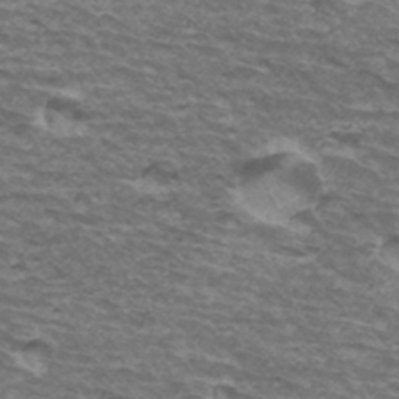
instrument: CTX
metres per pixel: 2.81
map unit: Hto
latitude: 34.7813
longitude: -42.4979
